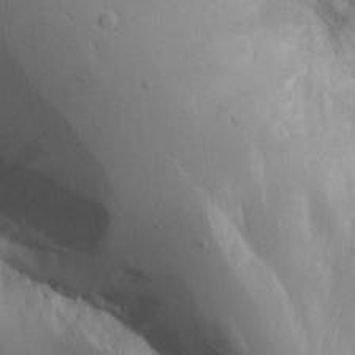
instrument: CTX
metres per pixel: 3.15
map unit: Aa
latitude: 15.4427
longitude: -142.8569
